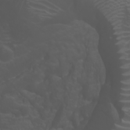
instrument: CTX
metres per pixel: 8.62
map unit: Nhu
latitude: -7.7288
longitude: -85.0270
